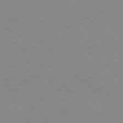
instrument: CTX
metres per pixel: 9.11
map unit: Hpe
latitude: -78.9919
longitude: 9.0675
